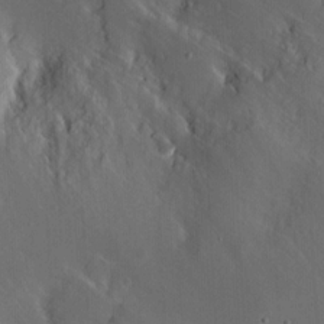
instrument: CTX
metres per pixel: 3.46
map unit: eHh
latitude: 9.2537
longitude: -70.9136
